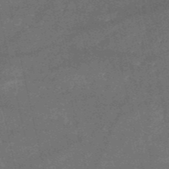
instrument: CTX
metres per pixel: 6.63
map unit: HNb
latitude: -52.5951
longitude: -40.6301
